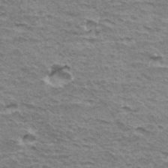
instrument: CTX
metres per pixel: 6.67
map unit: Hto
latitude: 35.7827
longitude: -42.9703
